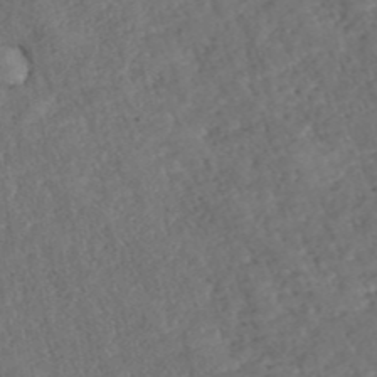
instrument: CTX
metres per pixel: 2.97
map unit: ANa
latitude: 40.2900
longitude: 18.6896
